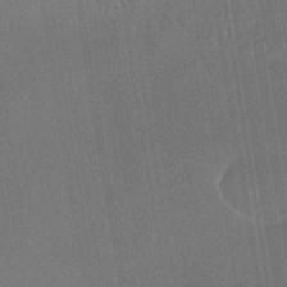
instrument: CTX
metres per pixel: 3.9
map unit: HNhu
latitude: -42.1605
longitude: 94.1794
